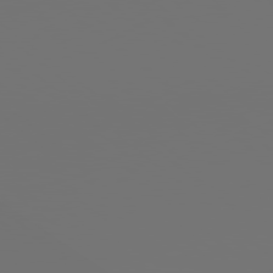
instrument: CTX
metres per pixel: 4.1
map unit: Hpe
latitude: 78.7813
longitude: 177.3888
